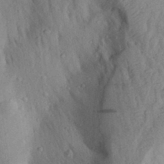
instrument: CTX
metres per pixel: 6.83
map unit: Aa
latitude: 28.1200
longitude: -148.0822
